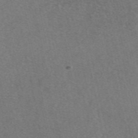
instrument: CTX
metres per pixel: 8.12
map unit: eAb
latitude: 48.1767
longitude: 105.7099
